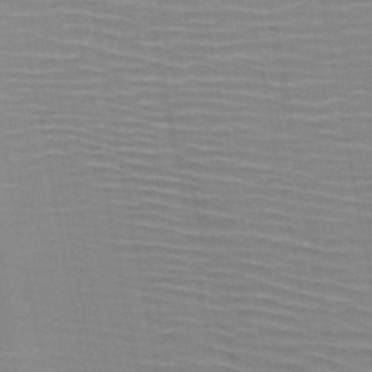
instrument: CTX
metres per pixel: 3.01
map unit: HNb
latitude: -47.1431
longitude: -48.4412
